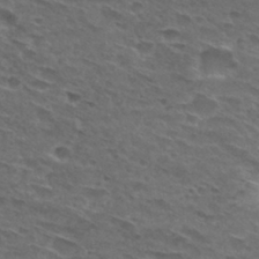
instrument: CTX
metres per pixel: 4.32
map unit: Hto
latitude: 30.0633
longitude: -47.5938
